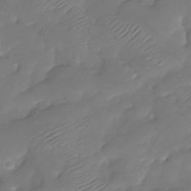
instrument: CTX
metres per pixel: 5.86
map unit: Nhu
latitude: -28.4818
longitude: -60.1389
